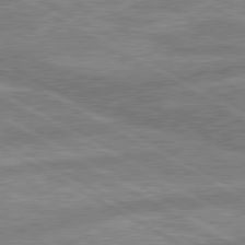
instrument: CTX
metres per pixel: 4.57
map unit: lApd
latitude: 80.1578
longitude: -171.7450
